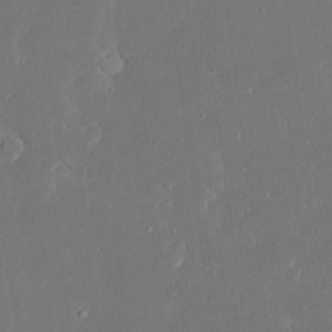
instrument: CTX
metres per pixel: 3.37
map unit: Ave
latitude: 17.0647
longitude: -140.3467
